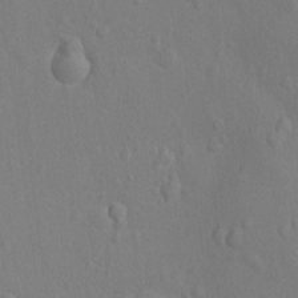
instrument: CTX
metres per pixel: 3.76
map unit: Nhu
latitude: -14.3307
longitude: -25.3481
